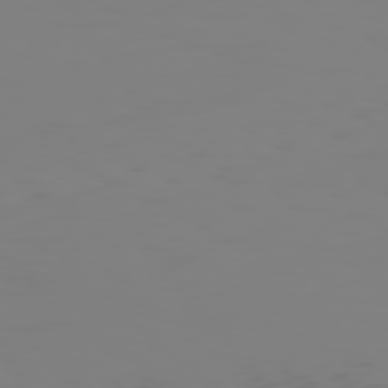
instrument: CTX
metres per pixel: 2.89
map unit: Hpe
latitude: 74.9136
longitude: -127.2159
